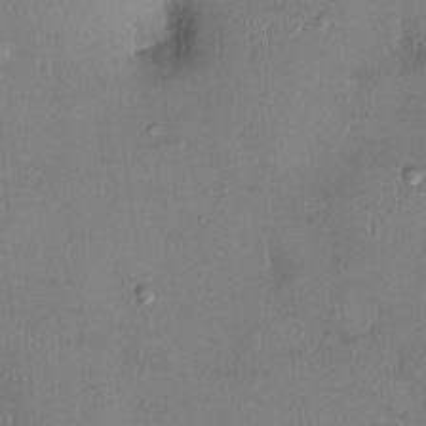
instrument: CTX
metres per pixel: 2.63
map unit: Ht
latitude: -3.2942
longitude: -14.3090
